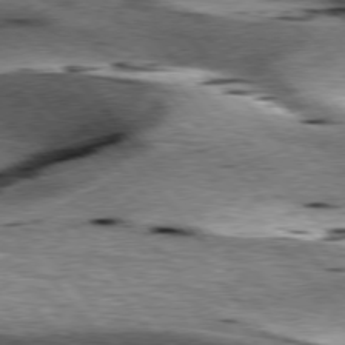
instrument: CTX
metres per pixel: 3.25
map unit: lApd
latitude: 76.9891
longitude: -60.7435
